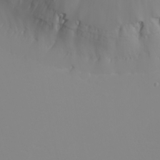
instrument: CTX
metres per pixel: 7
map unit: eHh
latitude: -5.3887
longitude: -85.3482
